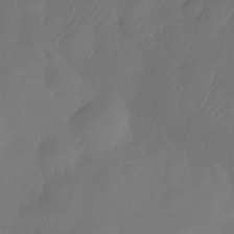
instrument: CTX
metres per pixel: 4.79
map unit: Nhe
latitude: -33.7100
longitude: -145.3104
